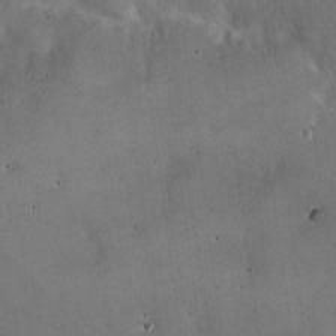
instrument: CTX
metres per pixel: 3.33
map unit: Hto
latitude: 16.9514
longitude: -59.2348
